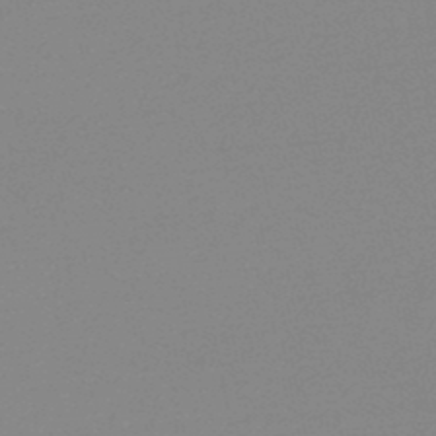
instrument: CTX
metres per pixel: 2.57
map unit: lHb
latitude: -48.1795
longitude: 64.8219
